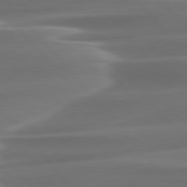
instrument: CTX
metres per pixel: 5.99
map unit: lApd
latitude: 79.8395
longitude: -114.0444
